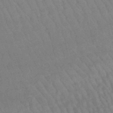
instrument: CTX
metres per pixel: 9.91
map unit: lHb
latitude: -47.6155
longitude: 76.4062
